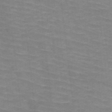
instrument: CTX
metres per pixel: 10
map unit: HNb
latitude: -47.1620
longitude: -45.6316
